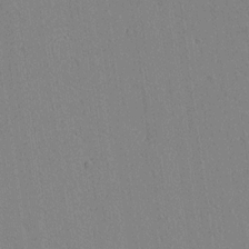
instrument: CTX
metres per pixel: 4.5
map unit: lAvf
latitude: 14.4790
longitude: -125.5938
